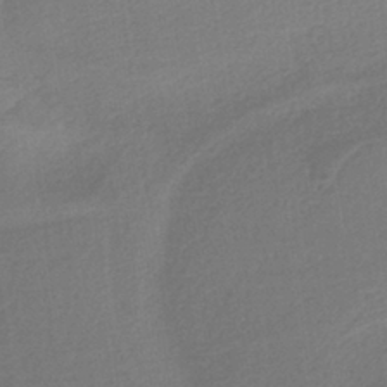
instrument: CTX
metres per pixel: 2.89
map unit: HNb
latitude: -36.5951
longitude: 58.1416
